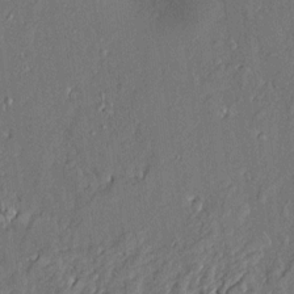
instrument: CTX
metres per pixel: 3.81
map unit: Aa
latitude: 9.2726
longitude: -131.2915
